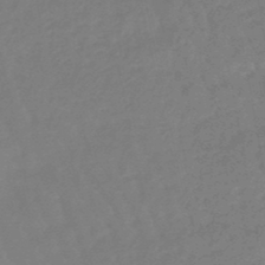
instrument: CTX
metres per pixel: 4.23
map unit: eHb
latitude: -46.4440
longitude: 81.9367
